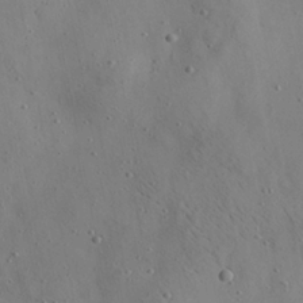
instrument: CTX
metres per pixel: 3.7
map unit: Aa
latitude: 22.5735
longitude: -142.4601
